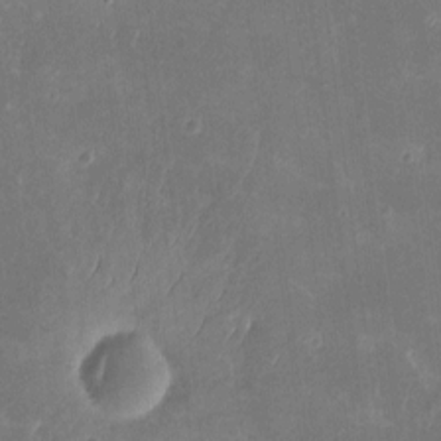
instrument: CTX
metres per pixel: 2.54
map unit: eHh
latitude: 8.6302
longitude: -73.8584
